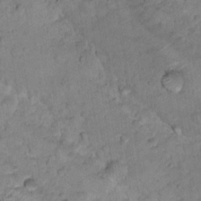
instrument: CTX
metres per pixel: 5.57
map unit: Nhu
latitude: 16.4412
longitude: -32.6113
